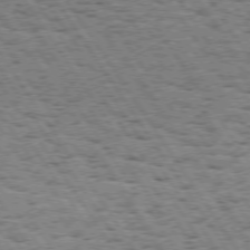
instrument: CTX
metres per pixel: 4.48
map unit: Hpe
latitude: 73.7072
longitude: -135.5182
